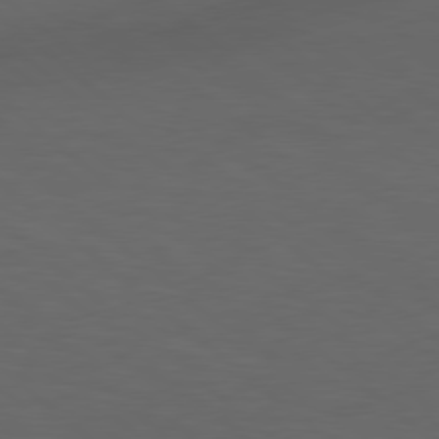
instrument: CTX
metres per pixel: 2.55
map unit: lApd
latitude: 78.5735
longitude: -176.6112
